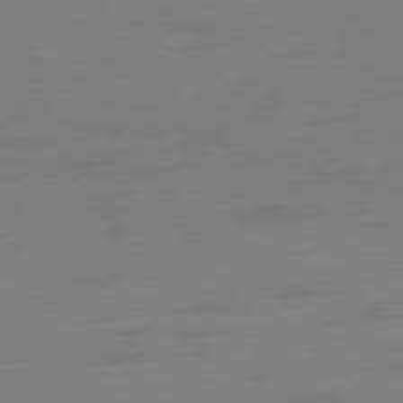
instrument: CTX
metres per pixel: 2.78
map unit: Ap
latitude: -79.1053
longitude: -65.6127
